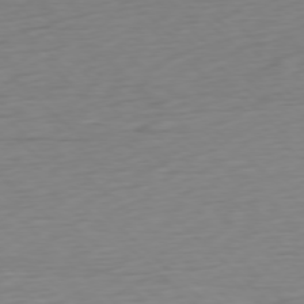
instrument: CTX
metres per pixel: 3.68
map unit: Ap
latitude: -77.6155
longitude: -77.7449
